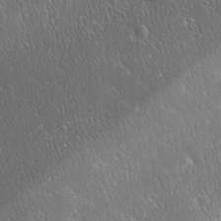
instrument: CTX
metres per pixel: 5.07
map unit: Ave
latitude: 0.2333
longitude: -113.5938
